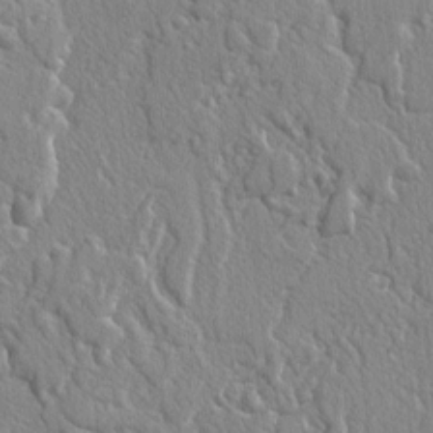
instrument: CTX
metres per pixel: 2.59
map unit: lAvf
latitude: -2.3117
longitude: -109.4615
